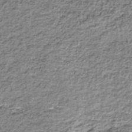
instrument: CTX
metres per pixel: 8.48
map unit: lHb
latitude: -37.8611
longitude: 66.2173
